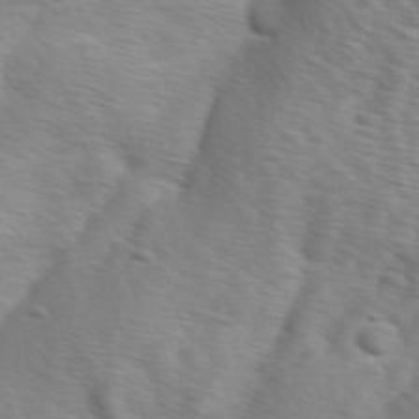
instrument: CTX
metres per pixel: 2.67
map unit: Ave
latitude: 1.3103
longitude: -113.1781
